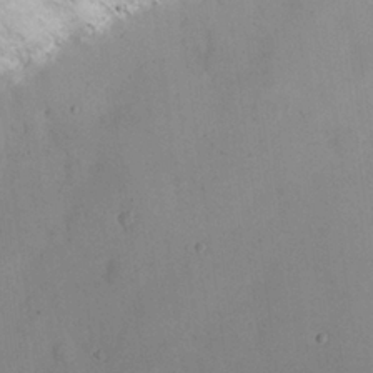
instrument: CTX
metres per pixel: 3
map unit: eHh
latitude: 24.1199
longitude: -66.0444
